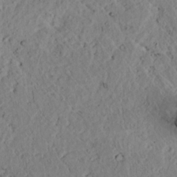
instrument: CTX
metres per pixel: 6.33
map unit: lAvf
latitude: 7.2537
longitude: 160.6519
